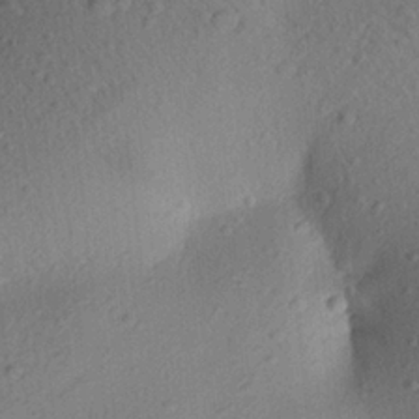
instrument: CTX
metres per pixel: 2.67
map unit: Aa
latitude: 23.1403
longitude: -147.8017
